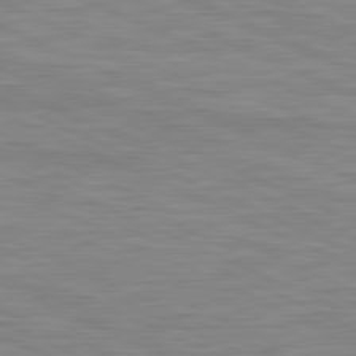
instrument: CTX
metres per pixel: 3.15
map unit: lApd
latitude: 81.3671
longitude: -170.3845
